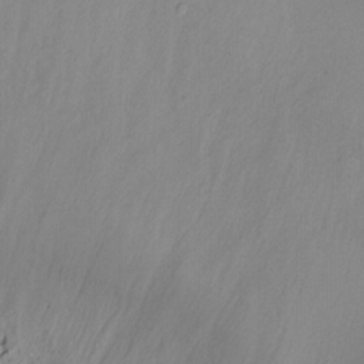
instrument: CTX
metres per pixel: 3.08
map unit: Ht
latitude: -10.8030
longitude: -39.0647
